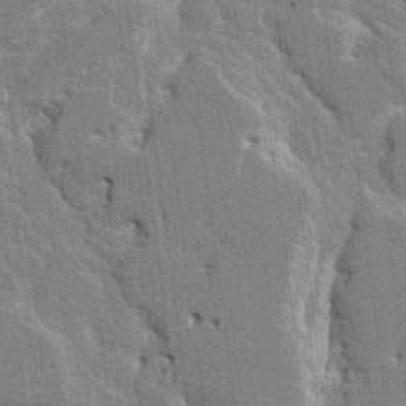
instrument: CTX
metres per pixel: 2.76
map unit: HNhu
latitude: 5.8772
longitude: -5.3859
